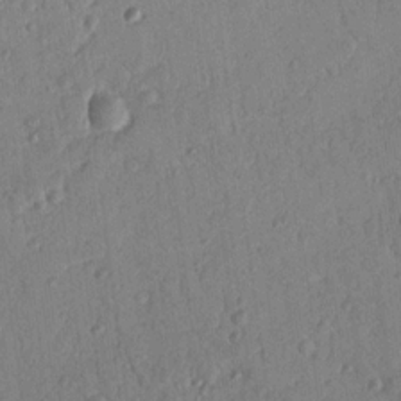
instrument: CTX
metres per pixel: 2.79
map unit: Nhu
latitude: 17.9150
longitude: -78.4601
